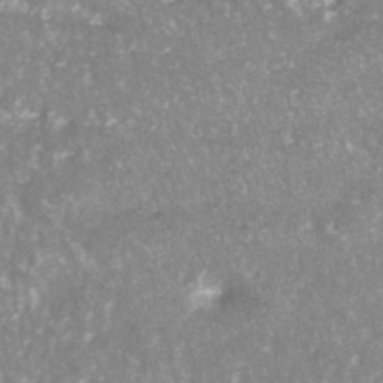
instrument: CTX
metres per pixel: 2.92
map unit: ANa
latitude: -40.6329
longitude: 102.4629
